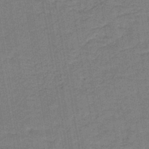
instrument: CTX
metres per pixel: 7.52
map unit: lHb
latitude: -42.9352
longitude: 63.0675
